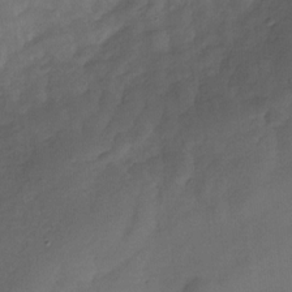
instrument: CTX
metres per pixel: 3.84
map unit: Nhu
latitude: -28.1417
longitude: -74.0255
